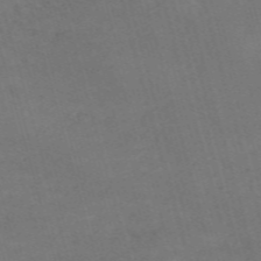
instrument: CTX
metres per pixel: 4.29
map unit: Nve
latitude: -59.4454
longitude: 57.3887
